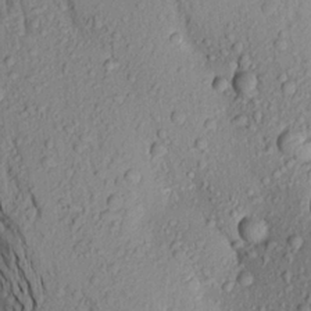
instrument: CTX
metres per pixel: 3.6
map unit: Aa
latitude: 19.8205
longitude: -148.8191
